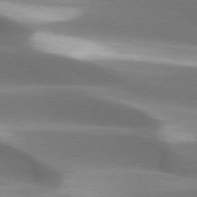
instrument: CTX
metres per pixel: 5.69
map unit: lApd
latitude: 73.5372
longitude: -52.7246
